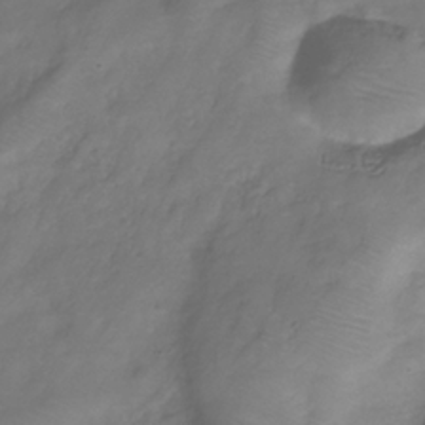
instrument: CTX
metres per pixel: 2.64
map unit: Hve
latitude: -33.5588
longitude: 90.6708
